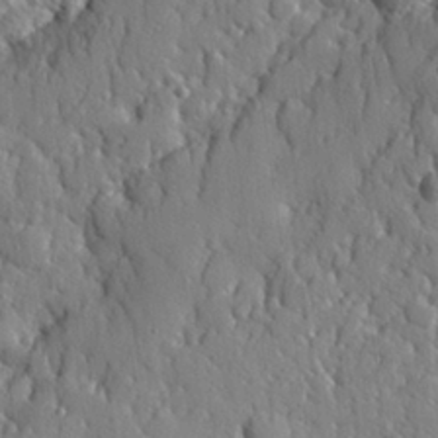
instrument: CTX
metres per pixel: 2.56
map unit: eHh
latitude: 27.7261
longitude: -76.3467
